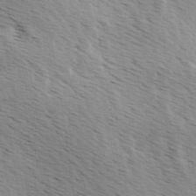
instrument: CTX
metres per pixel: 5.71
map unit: Ave
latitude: 9.8017
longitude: -107.0836
